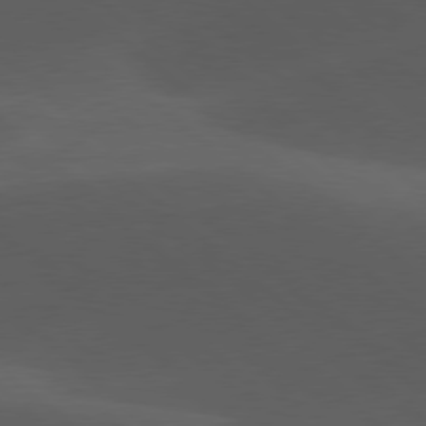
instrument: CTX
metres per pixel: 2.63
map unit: lApd
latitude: 78.0822
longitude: -54.8569
